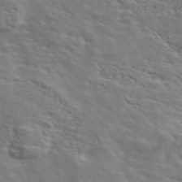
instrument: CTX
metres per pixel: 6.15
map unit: ANa
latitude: 47.3482
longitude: -83.2914
